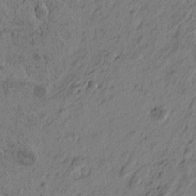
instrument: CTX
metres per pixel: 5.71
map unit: Htu
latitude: -5.1998
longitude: 179.8800
